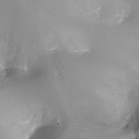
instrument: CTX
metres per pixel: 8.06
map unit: Ht
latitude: -18.0850
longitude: -44.2333
